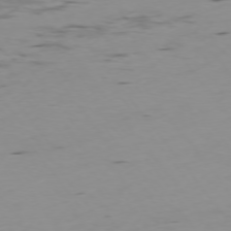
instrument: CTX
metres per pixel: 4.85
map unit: Ap
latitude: -74.9353
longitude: -79.3860
